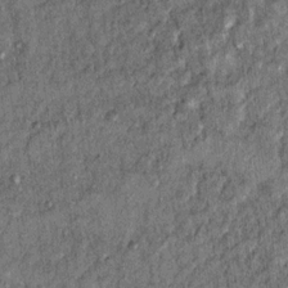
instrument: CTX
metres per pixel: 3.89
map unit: Ht
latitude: 8.2900
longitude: -37.2537
